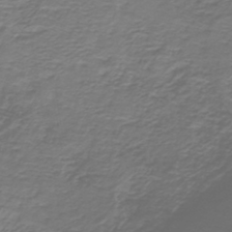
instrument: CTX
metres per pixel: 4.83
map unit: lHb
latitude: -42.9730
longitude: 57.1998
